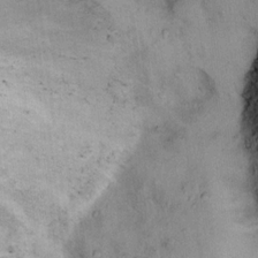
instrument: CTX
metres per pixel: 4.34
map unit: Ht
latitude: 13.6694
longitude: -40.3656
